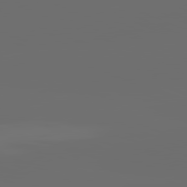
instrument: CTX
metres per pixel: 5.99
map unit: lApd
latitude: 82.0444
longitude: -164.0444
